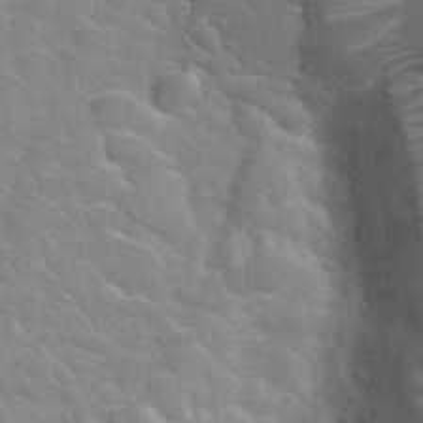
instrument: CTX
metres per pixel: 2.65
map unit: Hto
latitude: 35.8961
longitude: -50.2900
